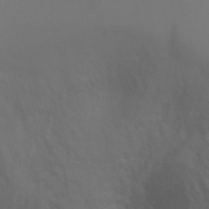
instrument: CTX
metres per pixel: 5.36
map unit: Ht
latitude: -6.9163
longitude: -32.8191
